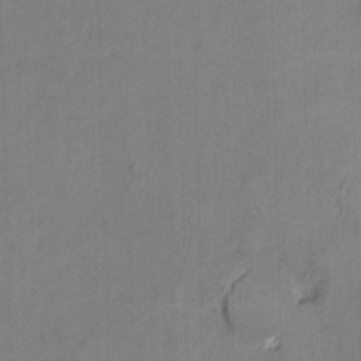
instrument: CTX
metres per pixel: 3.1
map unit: Ht
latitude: 10.0822
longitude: -32.9703
